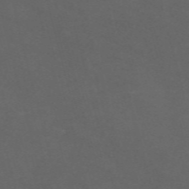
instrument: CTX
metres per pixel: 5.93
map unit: Nve
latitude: -58.6329
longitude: 59.1620
